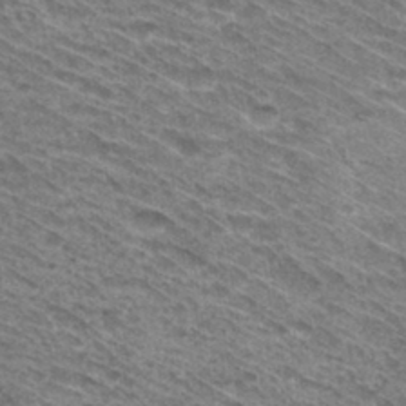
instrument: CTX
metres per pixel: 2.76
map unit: Hto
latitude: 31.4805
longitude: -46.7247
